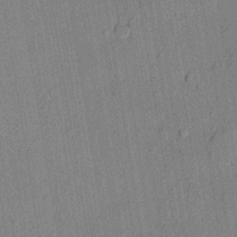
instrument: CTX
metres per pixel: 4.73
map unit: lHvf
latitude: 21.4049
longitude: 144.8786
